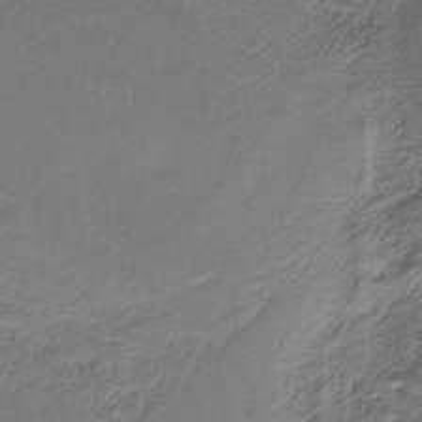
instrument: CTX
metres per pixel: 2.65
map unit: HNb
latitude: -35.4454
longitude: 58.1605
